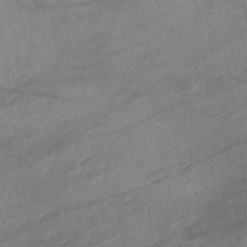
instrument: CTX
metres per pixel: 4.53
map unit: lHb
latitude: -34.2928
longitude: 71.7100
